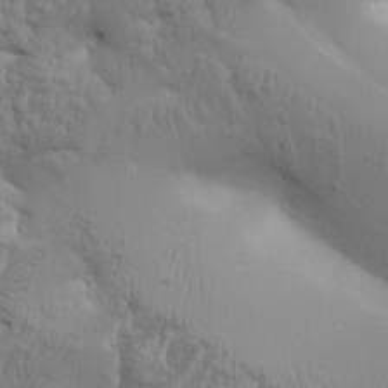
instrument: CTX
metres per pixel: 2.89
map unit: Aa
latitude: 9.2726
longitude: -130.1200
